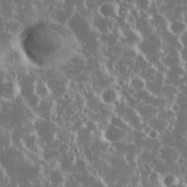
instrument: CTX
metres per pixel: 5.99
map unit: eHh
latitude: 34.1766
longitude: -60.5923
